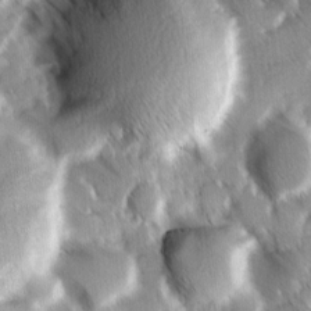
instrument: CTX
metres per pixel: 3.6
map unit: Ave
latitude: 8.7624
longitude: -104.5357
